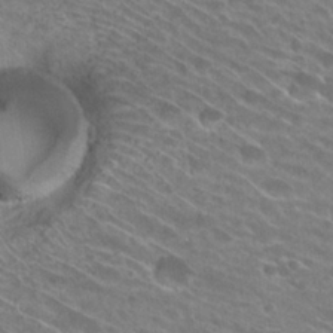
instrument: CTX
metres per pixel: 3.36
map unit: Hto
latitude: 26.2901
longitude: -42.0822
